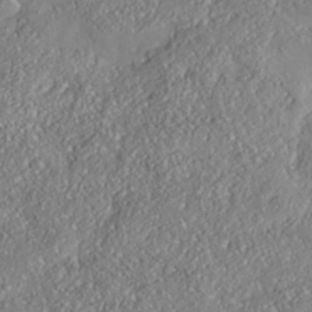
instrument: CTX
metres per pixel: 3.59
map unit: Nhe
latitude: -37.1998
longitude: 137.9178
